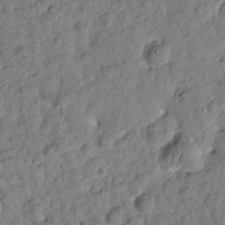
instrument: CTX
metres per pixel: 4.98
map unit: Htu
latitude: 1.3103
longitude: -179.7450
